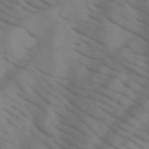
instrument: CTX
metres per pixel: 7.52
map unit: HNb
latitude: -44.8597
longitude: -41.0269
